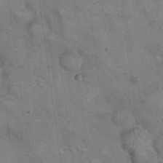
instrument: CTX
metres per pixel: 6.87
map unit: eHh
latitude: 22.1767
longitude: -61.4048
